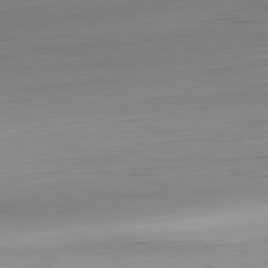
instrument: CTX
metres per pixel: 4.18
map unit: Hpe
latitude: -81.4455
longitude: 16.6708
